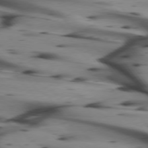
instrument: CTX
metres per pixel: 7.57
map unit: lApd
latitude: 74.9136
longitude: -65.0836
